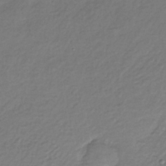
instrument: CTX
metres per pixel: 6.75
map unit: lHb
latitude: -35.9178
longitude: 63.2565
